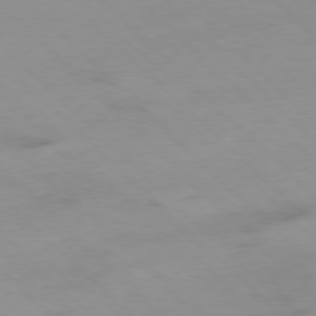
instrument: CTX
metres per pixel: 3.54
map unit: Ap
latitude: -77.3888
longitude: -91.0081
